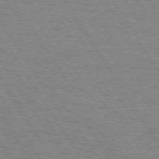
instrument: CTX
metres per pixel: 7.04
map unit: Hpe
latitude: 73.5938
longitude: -129.3482
